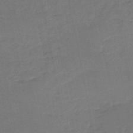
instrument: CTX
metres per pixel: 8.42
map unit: HNb
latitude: -50.7085
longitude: -49.1025
